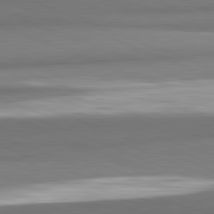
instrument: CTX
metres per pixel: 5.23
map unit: lApd
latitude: 82.3089
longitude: 178.0850
